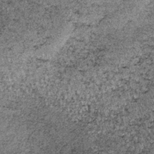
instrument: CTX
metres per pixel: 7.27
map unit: lHb
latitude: -37.6155
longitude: 67.1432
